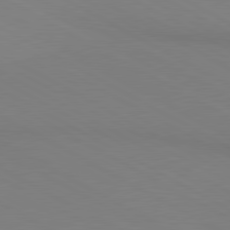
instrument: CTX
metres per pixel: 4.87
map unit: lApd
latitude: 80.5168
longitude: 139.4266
